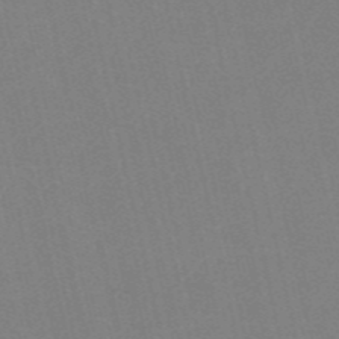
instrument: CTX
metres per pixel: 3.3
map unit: HNb
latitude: -54.6141
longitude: -41.4048
